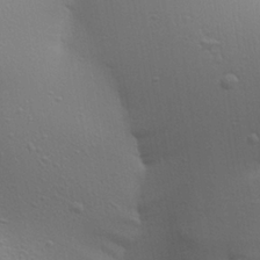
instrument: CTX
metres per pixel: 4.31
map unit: Aa
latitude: 24.3656
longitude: -136.3279
